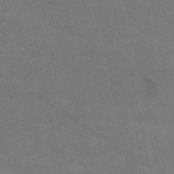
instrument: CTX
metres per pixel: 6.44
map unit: HNb
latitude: -53.6910
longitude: -46.6869
